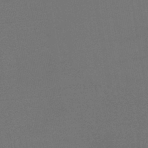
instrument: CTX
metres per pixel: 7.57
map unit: lHb
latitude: -42.8785
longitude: 73.8233
